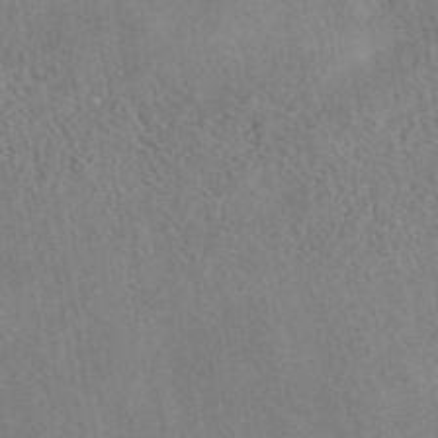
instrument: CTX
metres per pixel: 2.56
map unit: eAb
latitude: 42.4034
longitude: 109.4643
